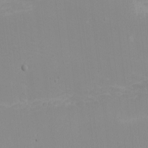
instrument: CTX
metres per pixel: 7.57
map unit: eHh
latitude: -5.1998
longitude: -83.1970
